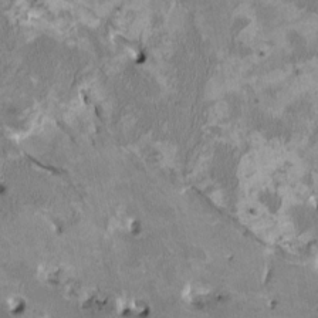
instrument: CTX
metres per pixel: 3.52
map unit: HNhu
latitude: 3.1214
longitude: -4.5168
